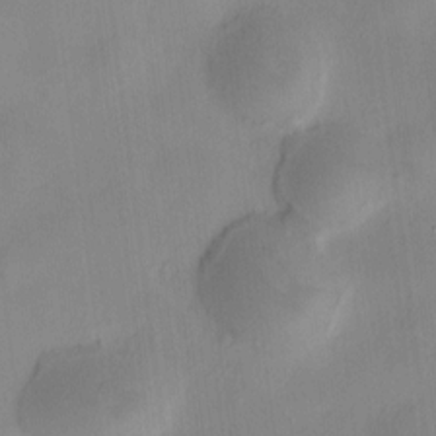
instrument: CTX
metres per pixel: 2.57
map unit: HNhu
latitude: 9.0270
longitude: 10.2740
